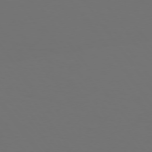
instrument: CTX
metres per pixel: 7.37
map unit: Hpe
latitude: 74.1956
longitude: -125.1970
